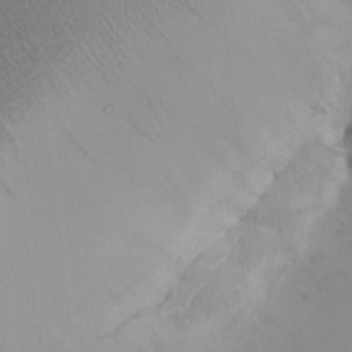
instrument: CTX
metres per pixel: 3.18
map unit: HNhu
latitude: 10.4034
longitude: 11.6722
